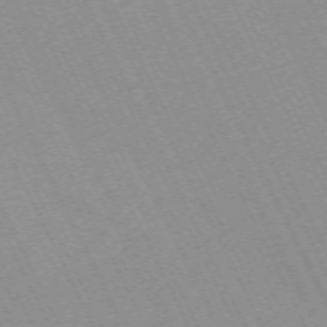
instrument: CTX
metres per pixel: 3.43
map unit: Hpe
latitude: -70.4818
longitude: 15.5588
